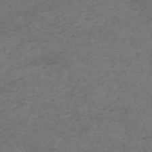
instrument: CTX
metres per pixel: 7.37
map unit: HNb
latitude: -55.2943
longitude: -44.8569
